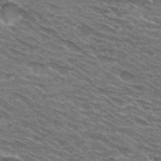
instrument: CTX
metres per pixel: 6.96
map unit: Hto
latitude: 29.8394
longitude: -46.6113
